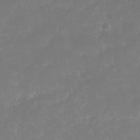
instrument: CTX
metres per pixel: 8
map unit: Nhe
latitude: -38.9353
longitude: -118.5168
